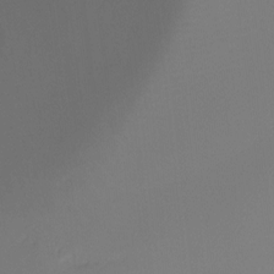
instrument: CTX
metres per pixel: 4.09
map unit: Ht
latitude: -15.9367
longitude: -43.0081
